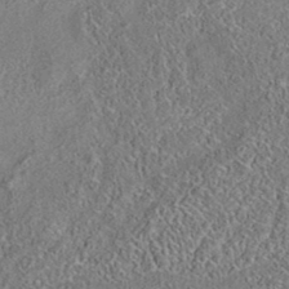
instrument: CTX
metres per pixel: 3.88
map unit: eAb
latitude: 35.5182
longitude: 113.5399
